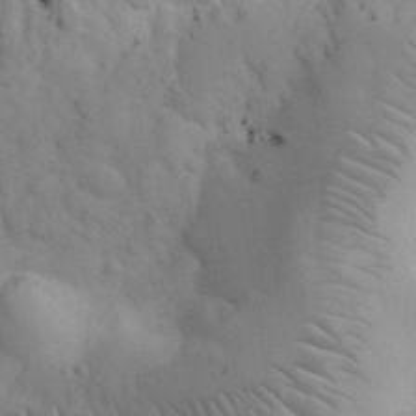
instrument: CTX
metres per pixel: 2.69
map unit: eHh
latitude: 32.4979
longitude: -68.8002
